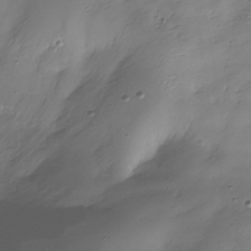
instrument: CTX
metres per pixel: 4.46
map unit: Hve
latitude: -30.8219
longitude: 90.1984
